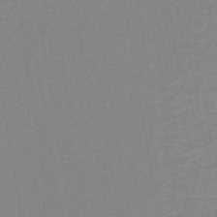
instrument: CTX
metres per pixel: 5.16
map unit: eHh
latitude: -43.0297
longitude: -31.7639
